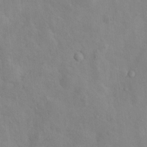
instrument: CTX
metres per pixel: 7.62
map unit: Nhu
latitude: 11.1781
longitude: -26.2712
